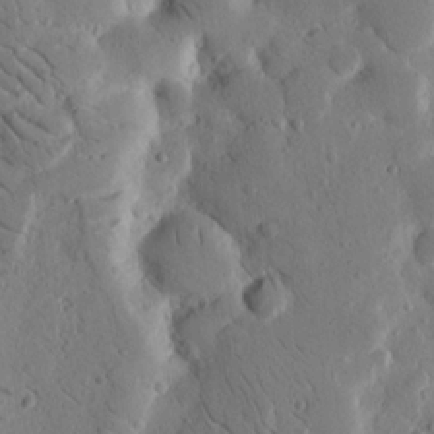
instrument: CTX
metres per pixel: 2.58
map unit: Nhu
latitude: 15.4805
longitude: -77.6127
